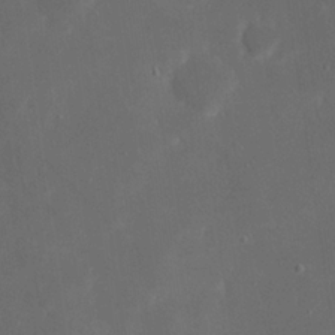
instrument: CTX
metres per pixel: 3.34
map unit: eHh
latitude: 20.1389
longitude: -68.8002
